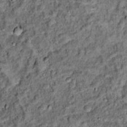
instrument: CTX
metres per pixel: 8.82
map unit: Hto
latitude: 14.8380
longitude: -35.7260
